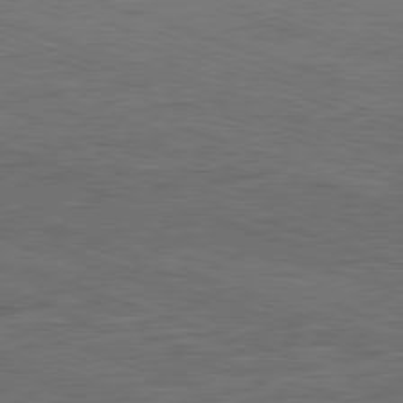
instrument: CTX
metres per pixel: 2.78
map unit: Ap
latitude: -81.3699
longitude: -72.9703
